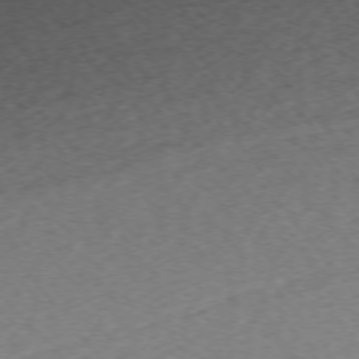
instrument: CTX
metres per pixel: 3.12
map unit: Ap
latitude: -75.2187
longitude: -72.2712
